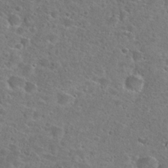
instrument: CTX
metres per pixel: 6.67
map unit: Hto
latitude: 25.0836
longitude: -49.2726
